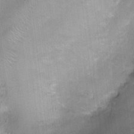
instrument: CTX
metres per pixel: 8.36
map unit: Nhu
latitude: 0.4034
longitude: -17.4615
